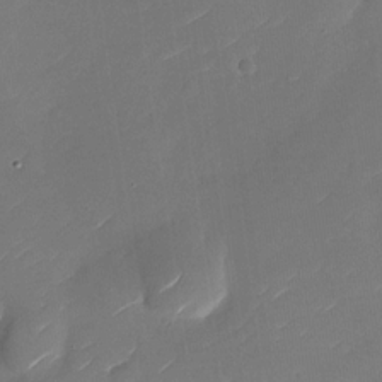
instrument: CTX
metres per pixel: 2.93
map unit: Nhu
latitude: -28.3306
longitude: -73.0837
